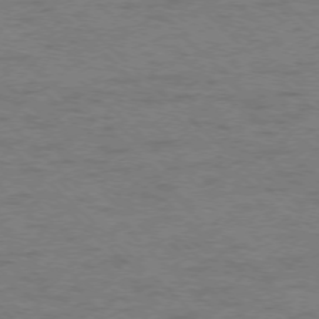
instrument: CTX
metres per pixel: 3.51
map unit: Ap
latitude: -75.9556
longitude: -79.8773
